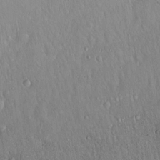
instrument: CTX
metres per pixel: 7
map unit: Hto
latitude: 16.9514
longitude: -57.8016
